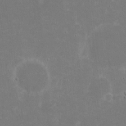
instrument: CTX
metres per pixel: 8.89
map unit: eHh
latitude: 18.3089
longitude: -72.4979
